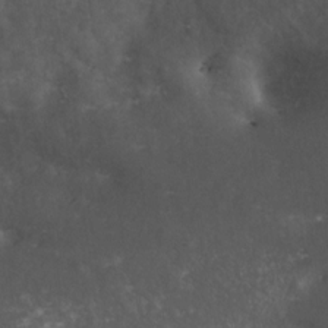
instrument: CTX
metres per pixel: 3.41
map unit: Nhe
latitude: -27.9178
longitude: -109.3481
